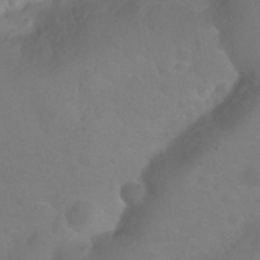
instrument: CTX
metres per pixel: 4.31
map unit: Nhu
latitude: 26.0822
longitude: -57.1592
